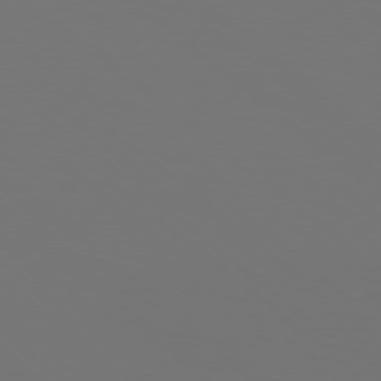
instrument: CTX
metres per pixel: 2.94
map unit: Hpe
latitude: 78.4034
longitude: -174.6302
